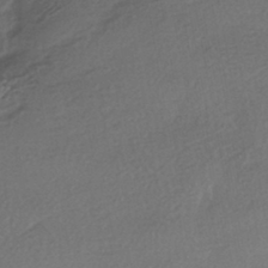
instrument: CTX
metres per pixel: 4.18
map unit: HNhu
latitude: -42.8785
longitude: 96.1984
